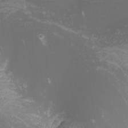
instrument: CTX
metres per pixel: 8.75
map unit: lHvf
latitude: -12.9353
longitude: -101.2915
